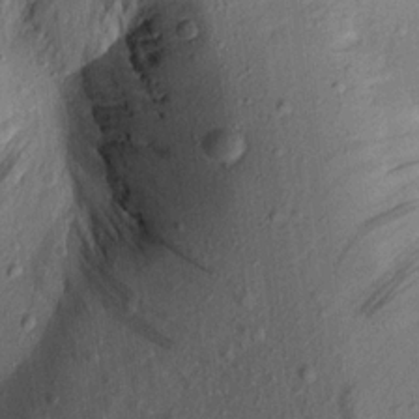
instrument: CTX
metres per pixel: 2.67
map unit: Aa
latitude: 16.4979
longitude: -146.3468
